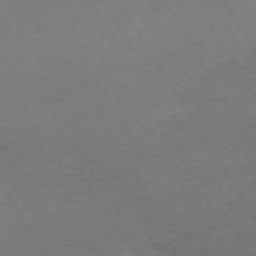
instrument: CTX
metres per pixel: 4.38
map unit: Hpe
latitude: -72.6518
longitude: 9.6722
